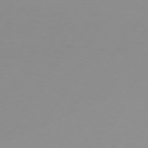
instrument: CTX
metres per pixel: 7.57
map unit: Hpe
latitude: 75.4426
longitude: -125.6882
